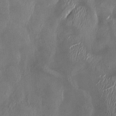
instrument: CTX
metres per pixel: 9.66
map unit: HNhu
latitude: 0.0822
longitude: -4.1956
